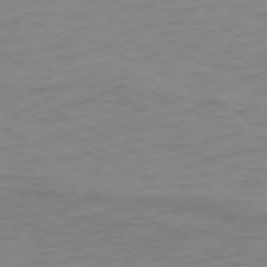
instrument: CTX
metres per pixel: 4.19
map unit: Ap
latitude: -76.7841
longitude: -75.5371
